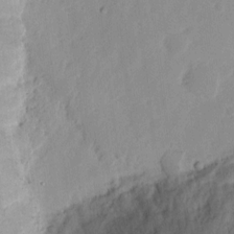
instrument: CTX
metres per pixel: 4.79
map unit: Ht
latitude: 10.2712
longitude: -74.2900
